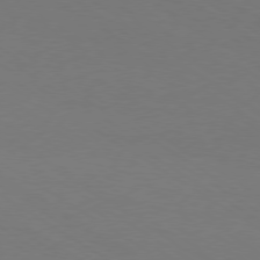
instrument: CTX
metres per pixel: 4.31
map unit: Ap
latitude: -79.7099
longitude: -65.4426
